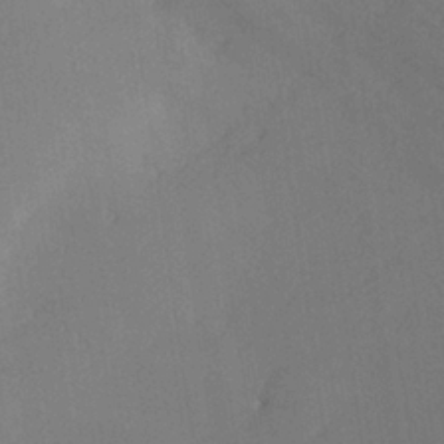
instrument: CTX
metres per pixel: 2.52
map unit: lHvf
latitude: 26.1767
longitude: 140.6896
